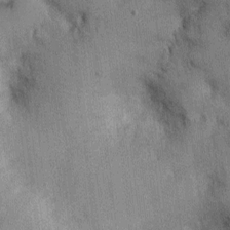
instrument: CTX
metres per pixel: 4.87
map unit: Ht
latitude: -2.5384
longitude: -14.2901
